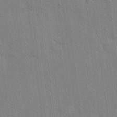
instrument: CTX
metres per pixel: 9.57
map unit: Hto
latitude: 20.9892
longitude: -54.1578
